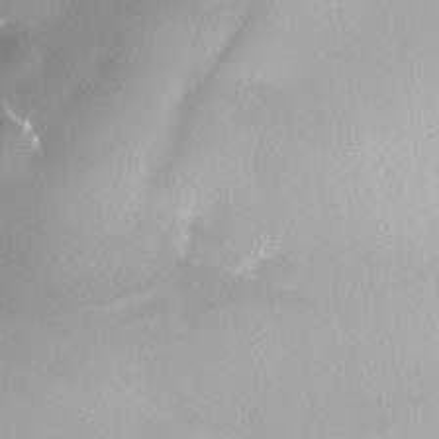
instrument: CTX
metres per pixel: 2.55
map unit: Nhe
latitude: -36.1416
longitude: -87.5560
